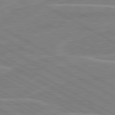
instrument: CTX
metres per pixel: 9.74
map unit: lApd
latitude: 80.8002
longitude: 122.0661
